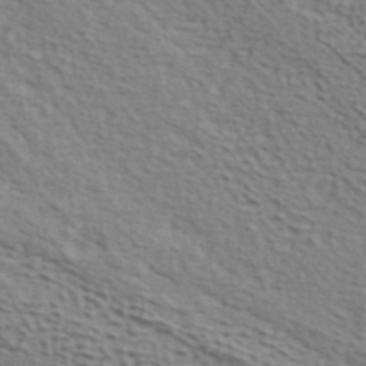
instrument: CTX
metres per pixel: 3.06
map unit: ANa
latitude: 41.8394
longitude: 50.3306
